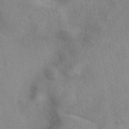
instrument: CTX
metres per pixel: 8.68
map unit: eAb
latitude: 41.4237
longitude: 110.1039
